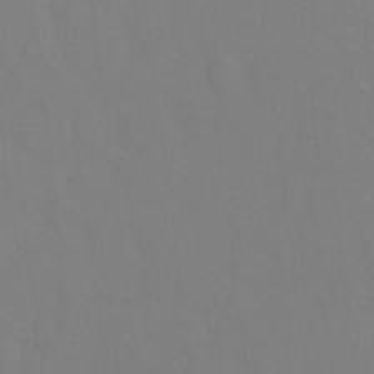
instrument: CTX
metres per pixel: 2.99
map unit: Ht
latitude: -6.7085
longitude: -31.0270
